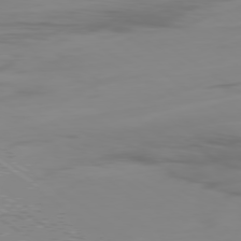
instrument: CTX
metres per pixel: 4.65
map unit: Ap
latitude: -78.9919
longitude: -78.9136
